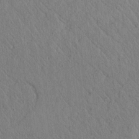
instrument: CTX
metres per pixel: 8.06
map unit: lAvf
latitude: 7.0269
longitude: 160.5196
